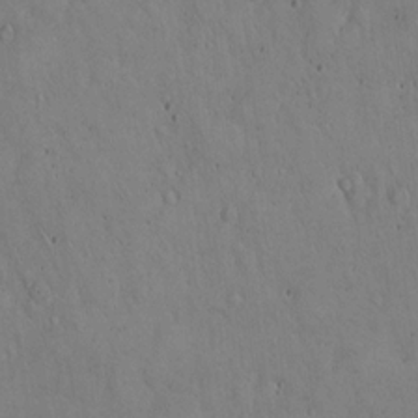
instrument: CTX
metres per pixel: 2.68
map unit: Hto
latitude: 17.4237
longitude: -59.5938
